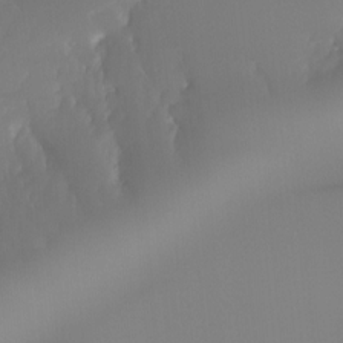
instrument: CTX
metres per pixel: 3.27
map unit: Hto
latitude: -8.3873
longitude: -52.1200
